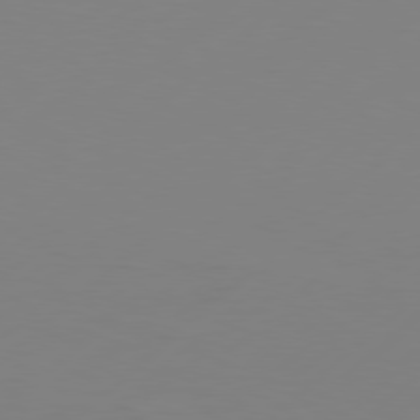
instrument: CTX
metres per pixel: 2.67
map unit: Hpe
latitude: 78.1389
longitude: -126.6680
